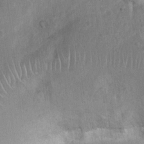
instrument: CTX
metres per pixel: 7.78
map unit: Nhu
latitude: 2.8569
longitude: -16.4601
